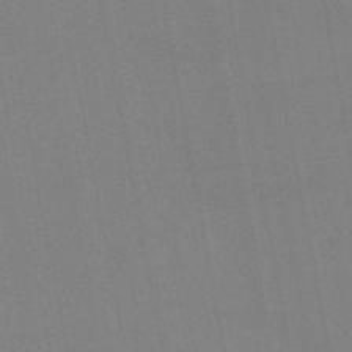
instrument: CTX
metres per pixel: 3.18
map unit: lHb
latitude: -46.5573
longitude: 70.6708
